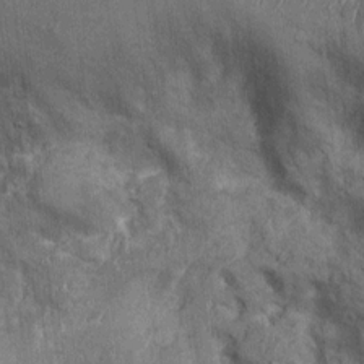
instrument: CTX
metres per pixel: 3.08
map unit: Ht
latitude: -1.9556
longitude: -13.8206
